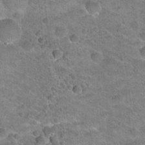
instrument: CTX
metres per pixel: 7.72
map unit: Hto
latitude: 21.1403
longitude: -49.2348
